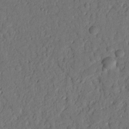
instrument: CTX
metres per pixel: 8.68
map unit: Nhu
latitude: 21.1403
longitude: -75.2348
